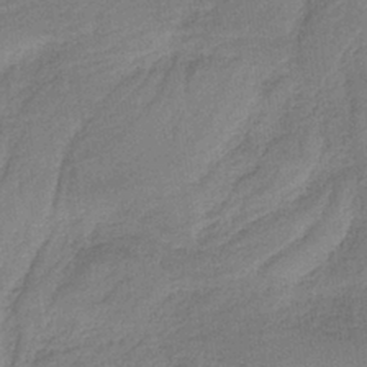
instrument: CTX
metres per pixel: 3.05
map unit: HNb
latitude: -36.6707
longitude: 56.9164
